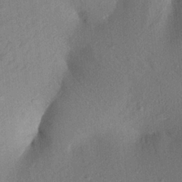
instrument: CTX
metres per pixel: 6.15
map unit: Aa
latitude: 21.8773
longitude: -147.5372
